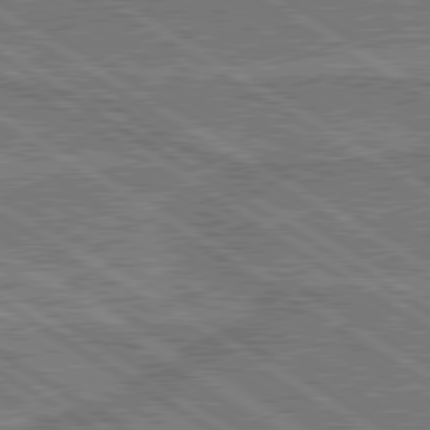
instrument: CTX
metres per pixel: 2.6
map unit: lApd
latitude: 79.9339
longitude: 169.3131
